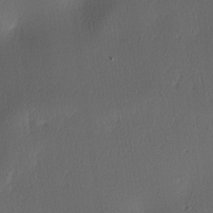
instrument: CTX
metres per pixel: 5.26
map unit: lAa
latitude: -6.3306
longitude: -123.5938
